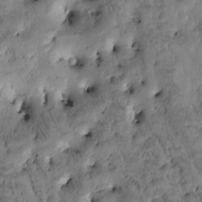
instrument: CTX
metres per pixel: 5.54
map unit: Htu
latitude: -3.3131
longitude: 171.4266
